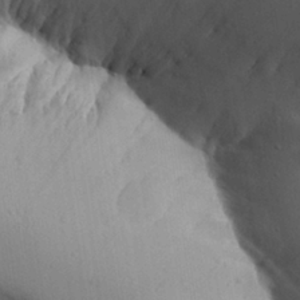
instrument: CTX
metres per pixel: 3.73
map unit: Aa
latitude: 27.0081
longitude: -129.2726
